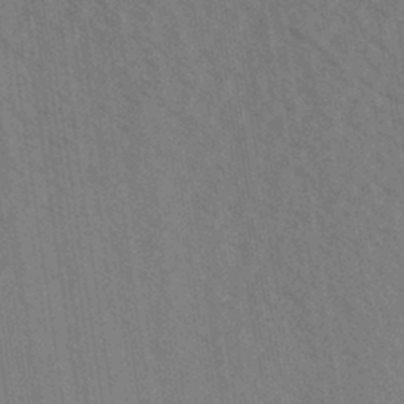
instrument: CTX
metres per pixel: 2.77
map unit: Aa
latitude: 31.1592
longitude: -139.5560
